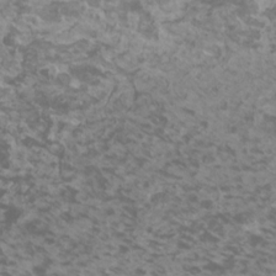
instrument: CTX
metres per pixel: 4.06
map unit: HNhu
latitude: 2.3089
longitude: -1.2348
